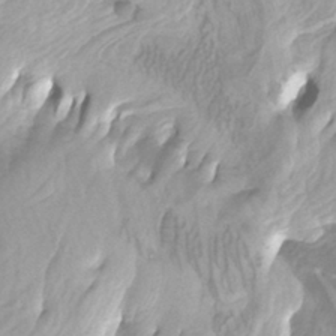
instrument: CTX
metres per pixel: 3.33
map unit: Htu
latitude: -8.7841
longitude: -74.2523
